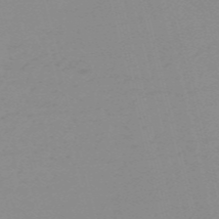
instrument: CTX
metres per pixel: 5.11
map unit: HNb
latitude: -56.3306
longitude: -42.4979
